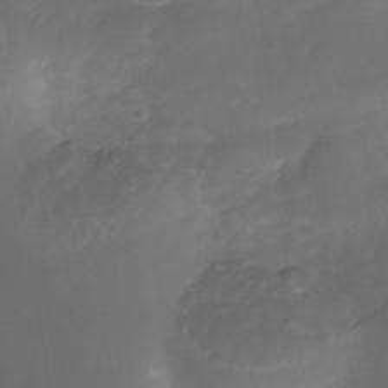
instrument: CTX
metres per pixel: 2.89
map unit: Nhe
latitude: -38.8786
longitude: -118.8380
